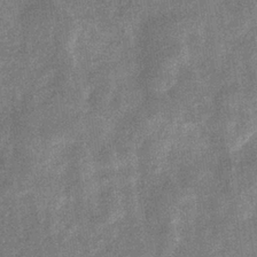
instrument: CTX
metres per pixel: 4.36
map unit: eHb
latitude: -34.4251
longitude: 78.3117
